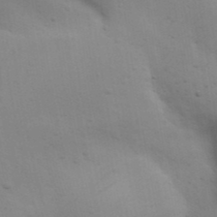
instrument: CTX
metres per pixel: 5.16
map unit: Nhu
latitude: 22.2522
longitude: -73.0081
